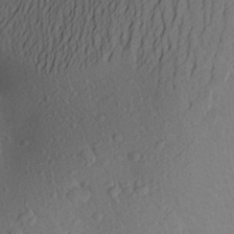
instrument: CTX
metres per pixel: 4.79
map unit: Aa
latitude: 25.7827
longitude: -147.1026
